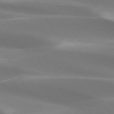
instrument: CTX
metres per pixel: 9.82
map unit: lApd
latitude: 73.6883
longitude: -50.5734
